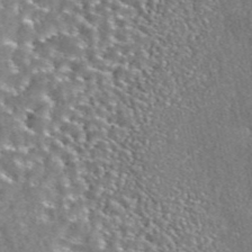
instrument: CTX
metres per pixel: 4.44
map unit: eAb
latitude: 42.7246
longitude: 105.5021
